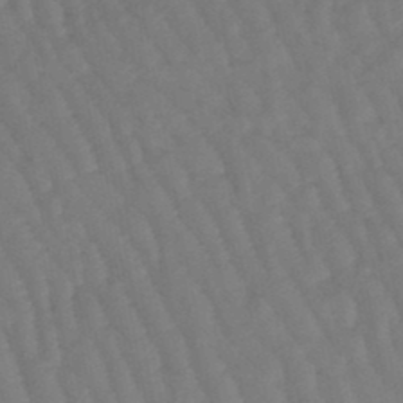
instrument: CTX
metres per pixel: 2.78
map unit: eHb
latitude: -46.6140
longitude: 80.8219
